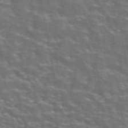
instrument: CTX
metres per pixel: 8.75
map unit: eAb
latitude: 43.8772
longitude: 107.7100
